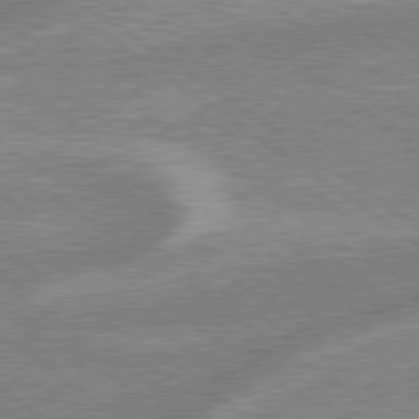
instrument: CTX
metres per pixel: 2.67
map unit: lApd
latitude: 79.2348
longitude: -169.6883
